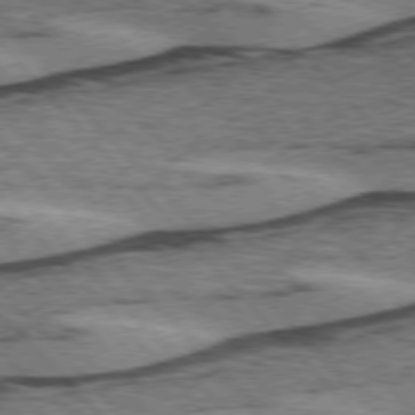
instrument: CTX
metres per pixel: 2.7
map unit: lApd
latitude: 75.5371
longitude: -78.3845
